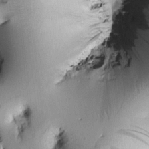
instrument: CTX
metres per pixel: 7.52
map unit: Htu
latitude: -0.6330
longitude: 171.8989
